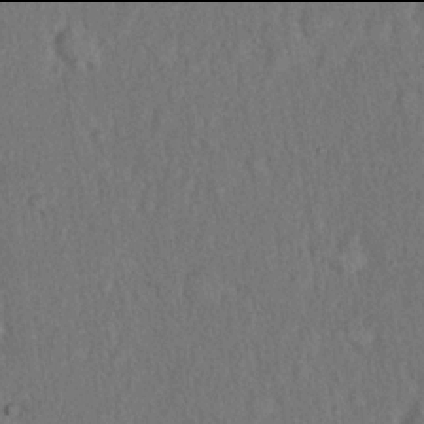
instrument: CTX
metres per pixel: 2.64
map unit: eHh
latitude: 17.9906
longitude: -62.1578
